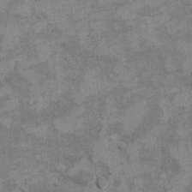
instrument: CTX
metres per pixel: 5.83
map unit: Hto
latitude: 9.4993
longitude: -36.6679
